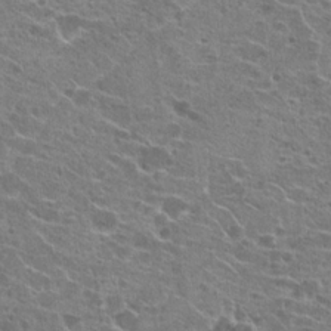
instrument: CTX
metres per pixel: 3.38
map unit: Hto
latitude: 21.9717
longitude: -41.7638
